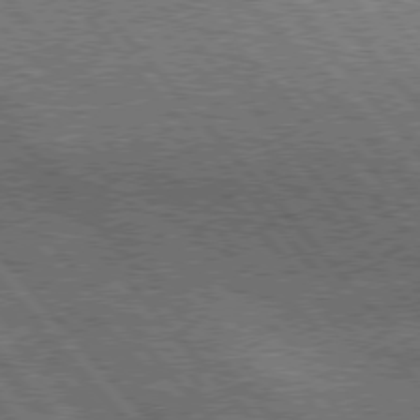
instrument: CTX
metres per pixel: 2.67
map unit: Hpe
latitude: 76.5734
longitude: -167.3859
